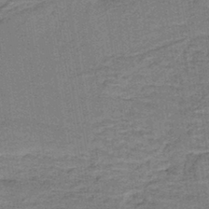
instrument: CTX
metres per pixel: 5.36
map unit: lHb
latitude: -40.2928
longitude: 55.3321
